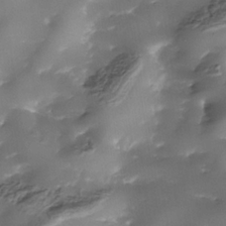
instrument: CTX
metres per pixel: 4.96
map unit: Nhe
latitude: -36.3306
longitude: -89.6694
